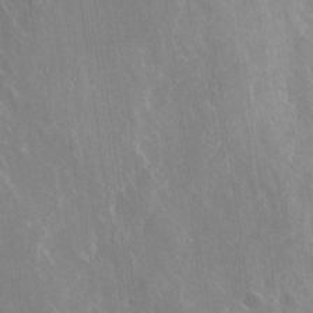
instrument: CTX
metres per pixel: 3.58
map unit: Nhu
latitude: -29.2187
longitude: -80.3089
